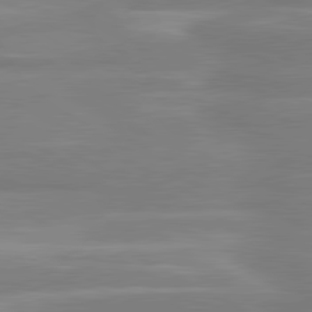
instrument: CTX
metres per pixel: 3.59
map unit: lApd
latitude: 80.6113
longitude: -134.9324
